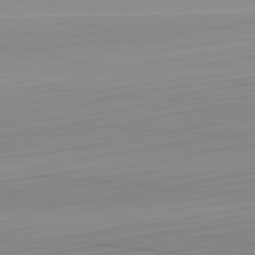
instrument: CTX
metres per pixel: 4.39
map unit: Hpe
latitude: -82.4062
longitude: 17.7289
